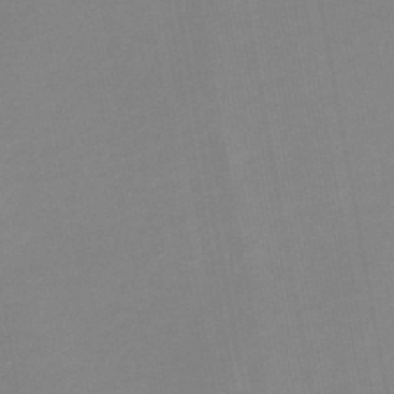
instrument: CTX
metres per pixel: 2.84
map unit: lHb
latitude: -45.6533
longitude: 74.9731
